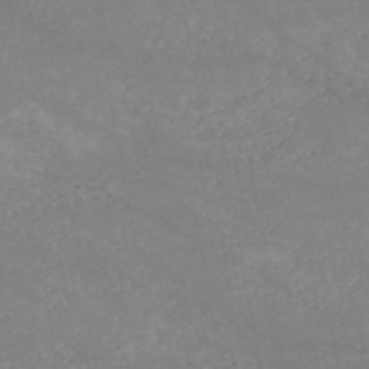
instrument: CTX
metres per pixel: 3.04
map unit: HNb
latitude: -54.0472
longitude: -34.4979
